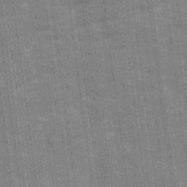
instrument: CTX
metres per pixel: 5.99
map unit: Ave
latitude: 15.7450
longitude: -138.2522
